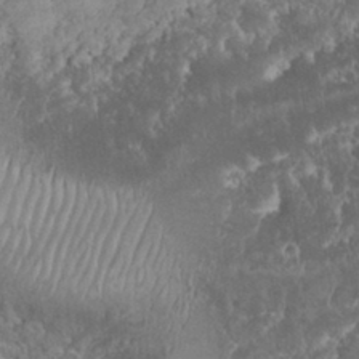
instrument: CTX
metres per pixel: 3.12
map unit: eHh
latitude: 32.3845
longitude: -64.3656
